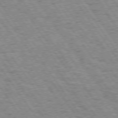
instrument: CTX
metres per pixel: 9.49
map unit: Hpe
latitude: 73.7450
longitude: -139.2159
